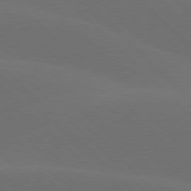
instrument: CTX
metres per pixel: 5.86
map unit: lApd
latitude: 77.6882
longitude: -52.8191
